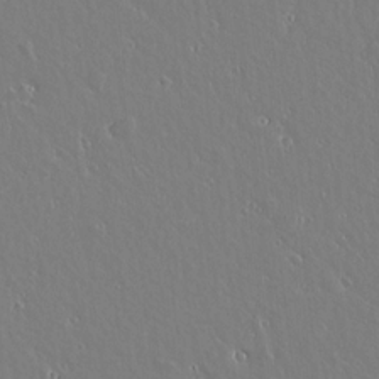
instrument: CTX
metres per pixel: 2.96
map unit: lAvf
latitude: 14.2334
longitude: -126.4223
